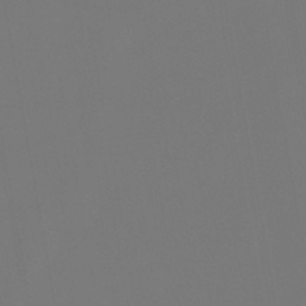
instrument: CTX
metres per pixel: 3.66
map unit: lHb
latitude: -47.1431
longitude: 71.2187
